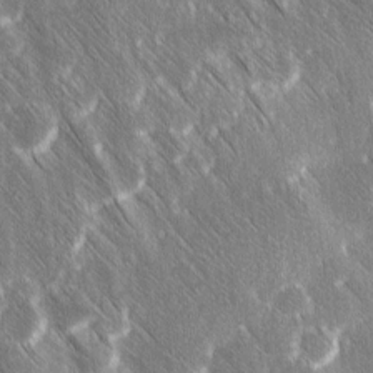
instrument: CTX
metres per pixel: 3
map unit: Ave
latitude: 9.1781
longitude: -104.5924
